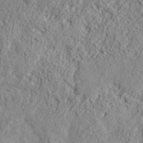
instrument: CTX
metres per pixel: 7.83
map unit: ANa
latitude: 40.8380
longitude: -86.1767
